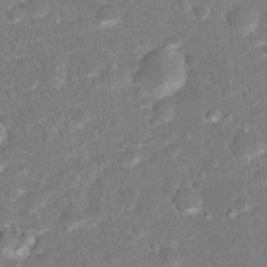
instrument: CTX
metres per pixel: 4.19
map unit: Hto
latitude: 16.8002
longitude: -42.2901
